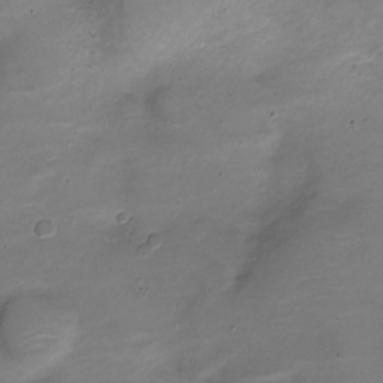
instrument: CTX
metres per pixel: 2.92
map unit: Nve
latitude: -21.0675
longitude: 104.4818
